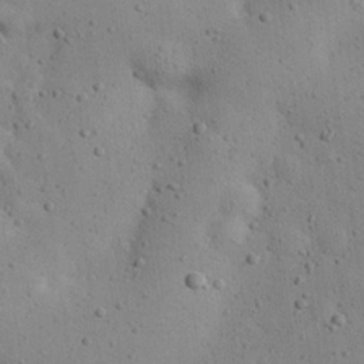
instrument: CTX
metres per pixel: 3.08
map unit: eHh
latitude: 24.4978
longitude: -69.9528
